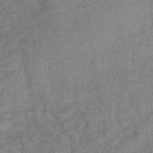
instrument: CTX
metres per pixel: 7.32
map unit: eHb
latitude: -42.4251
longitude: 82.1417
